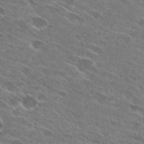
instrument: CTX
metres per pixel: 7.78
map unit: Hto
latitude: 28.7246
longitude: -44.1578
